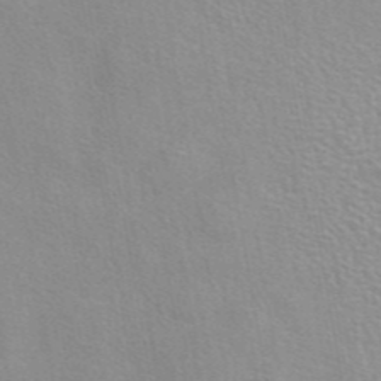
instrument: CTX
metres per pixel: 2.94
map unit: eAb
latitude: 44.1389
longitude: 107.7289
